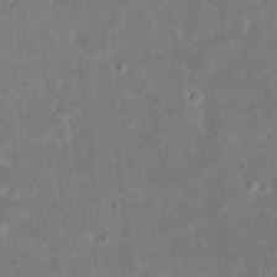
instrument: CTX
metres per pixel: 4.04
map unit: eHh
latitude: 19.9906
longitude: -63.8206
